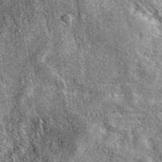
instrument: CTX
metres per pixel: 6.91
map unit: eAb
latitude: 36.3845
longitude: 107.5777
